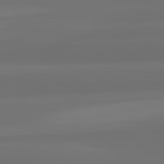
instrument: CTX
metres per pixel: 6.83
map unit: lApd
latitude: 82.2522
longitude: -173.3292
